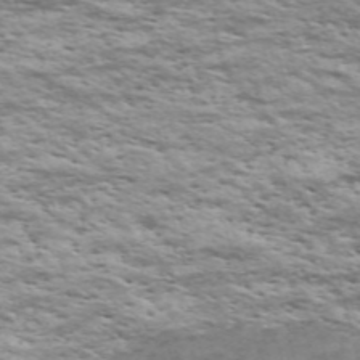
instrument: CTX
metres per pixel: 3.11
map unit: Nve
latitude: -59.3131
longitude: 57.1809
